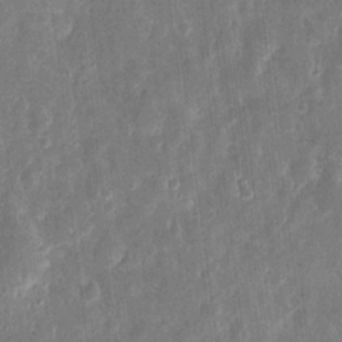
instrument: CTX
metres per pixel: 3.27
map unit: eHh
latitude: 11.4049
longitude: -72.9703
